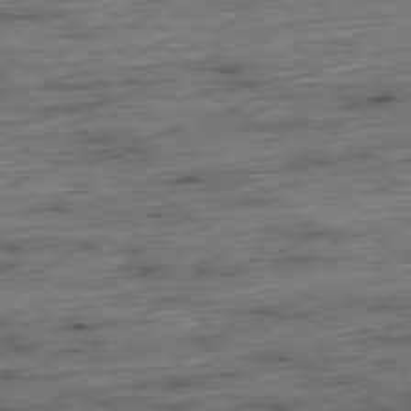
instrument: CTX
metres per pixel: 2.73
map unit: Hpe
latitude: -79.2942
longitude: 12.5952
